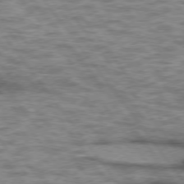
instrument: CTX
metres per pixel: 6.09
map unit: lApd
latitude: 75.2915
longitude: -48.2522
